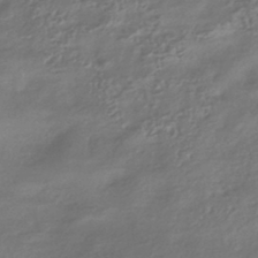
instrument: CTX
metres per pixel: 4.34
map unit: HNhu
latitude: -41.8233
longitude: 94.9163
